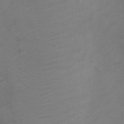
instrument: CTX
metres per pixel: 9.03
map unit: Nve
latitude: -20.4440
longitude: 106.7275
